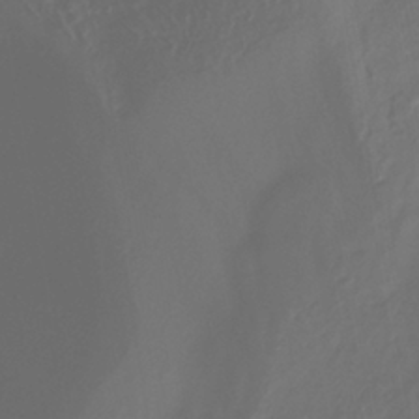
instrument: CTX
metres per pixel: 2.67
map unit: ANa
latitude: -38.2740
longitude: 98.1606
